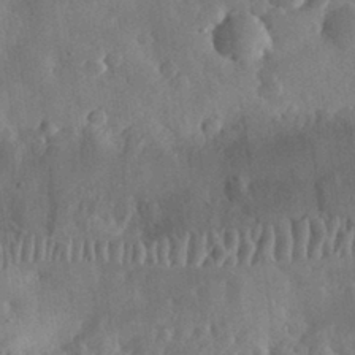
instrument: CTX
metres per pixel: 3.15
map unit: eHh
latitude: 30.8569
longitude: -75.6883
